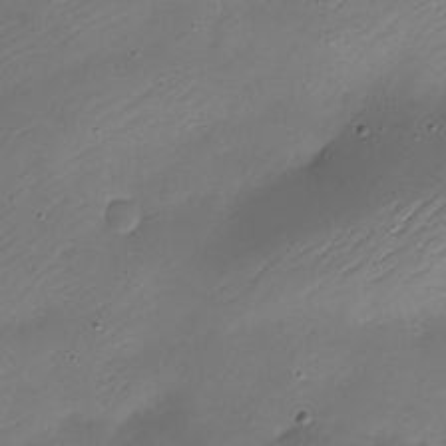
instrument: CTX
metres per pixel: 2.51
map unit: Nhe
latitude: -19.4454
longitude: 145.1809
